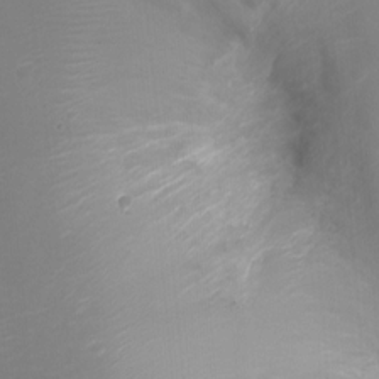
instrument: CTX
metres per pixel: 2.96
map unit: Ht
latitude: -3.1242
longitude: -33.5182
